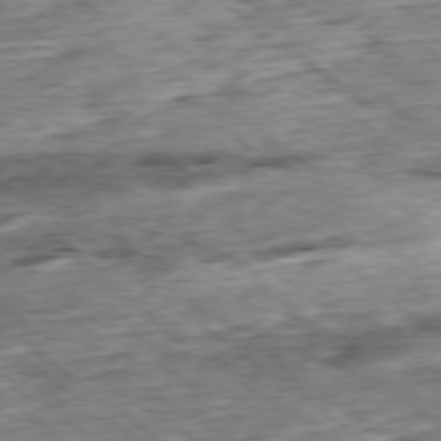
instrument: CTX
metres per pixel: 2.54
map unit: Ap
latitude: -79.0864
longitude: -86.3845
